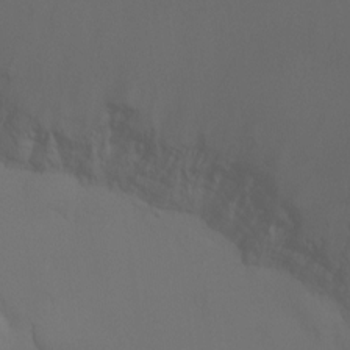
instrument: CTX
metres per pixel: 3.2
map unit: Ht
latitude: -7.8044
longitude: -29.6505
